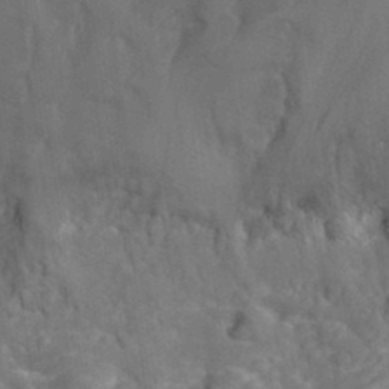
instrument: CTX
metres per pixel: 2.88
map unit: Hto
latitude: 35.4426
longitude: -50.8947
